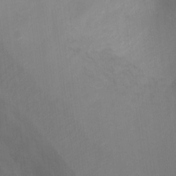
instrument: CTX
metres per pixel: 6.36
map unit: Ht
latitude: -3.2564
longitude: -28.2711
